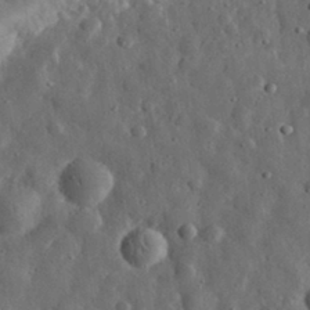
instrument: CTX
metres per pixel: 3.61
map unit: eHh
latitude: 31.9339
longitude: -74.7246
